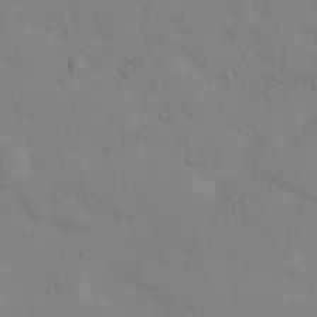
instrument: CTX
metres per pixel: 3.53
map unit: Nhu
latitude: 14.0444
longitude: -27.9906
